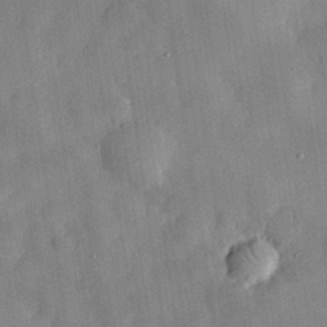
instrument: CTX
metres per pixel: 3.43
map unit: eHh
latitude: 30.3468
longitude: -76.0255
